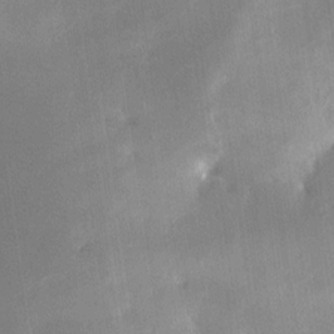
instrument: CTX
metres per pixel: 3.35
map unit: Nhe
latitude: -29.1809
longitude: -110.6302
